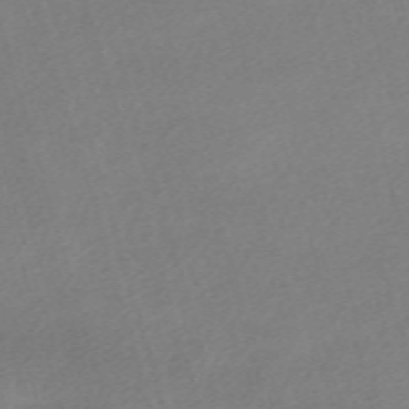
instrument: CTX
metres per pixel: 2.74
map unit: eHh
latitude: -61.2376
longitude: 53.4643
